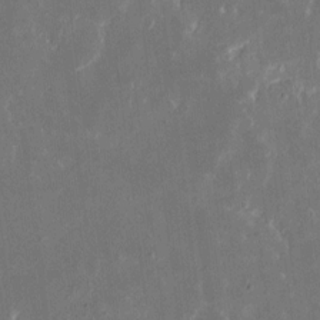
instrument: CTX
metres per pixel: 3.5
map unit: eHh
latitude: 9.0270
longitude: -69.1970
